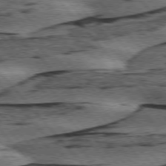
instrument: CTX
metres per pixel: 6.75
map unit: lApd
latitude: 75.9339
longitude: -77.5182
